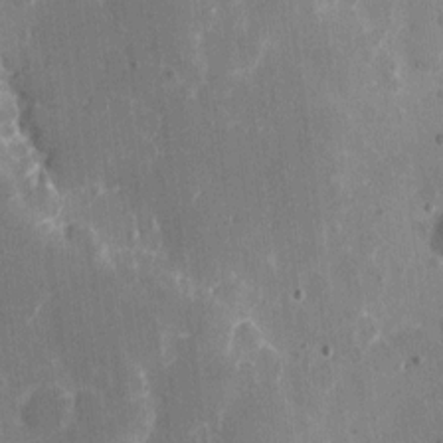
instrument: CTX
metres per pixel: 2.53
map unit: eHh
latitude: 7.5182
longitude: -67.2159
